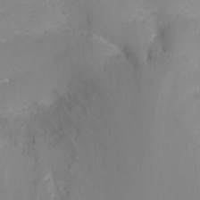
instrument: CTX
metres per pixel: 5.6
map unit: Ht
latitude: -8.8975
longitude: -20.8569
